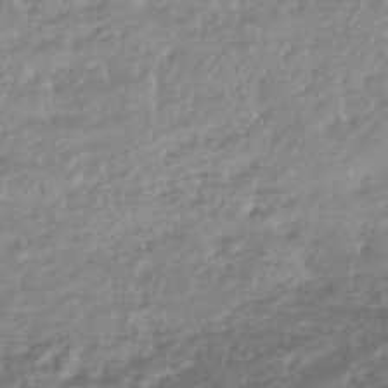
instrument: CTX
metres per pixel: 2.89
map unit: HNhu
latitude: -44.5007
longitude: 97.8611
